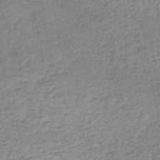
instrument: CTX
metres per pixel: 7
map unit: HNb
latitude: -50.8597
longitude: -49.7450
